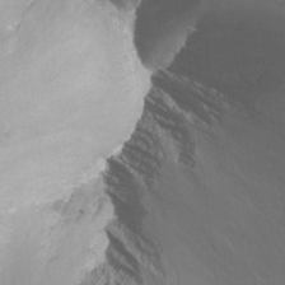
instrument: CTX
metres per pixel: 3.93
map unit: Nhu
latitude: -12.5574
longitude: -67.4237
